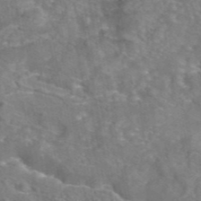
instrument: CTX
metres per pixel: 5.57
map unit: eAb
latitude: 44.6868
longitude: 107.1620
